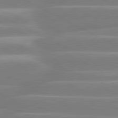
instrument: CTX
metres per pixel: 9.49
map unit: lApd
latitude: 80.8569
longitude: -134.6679
